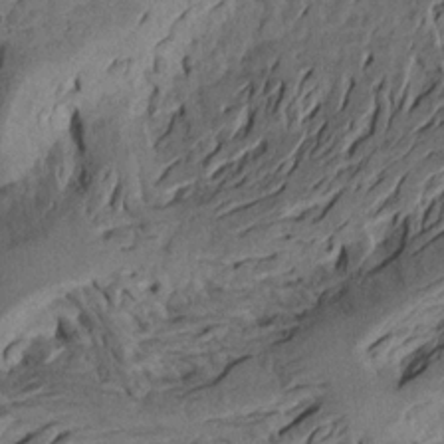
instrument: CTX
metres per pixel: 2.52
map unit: Aa
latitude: 17.8772
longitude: -144.2522
